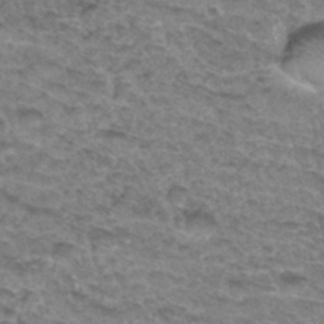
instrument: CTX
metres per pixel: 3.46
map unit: Hto
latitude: 33.5182
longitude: -47.7261
